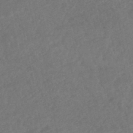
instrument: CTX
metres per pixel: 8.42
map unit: HNhu
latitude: -48.1039
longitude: 97.5210
